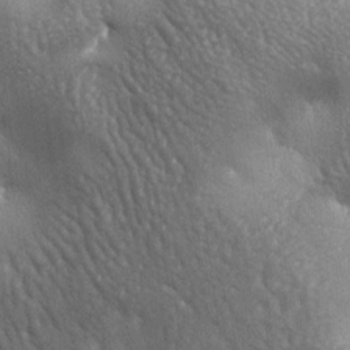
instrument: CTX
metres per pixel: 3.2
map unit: lAa
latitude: -6.5762
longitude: -125.6883
